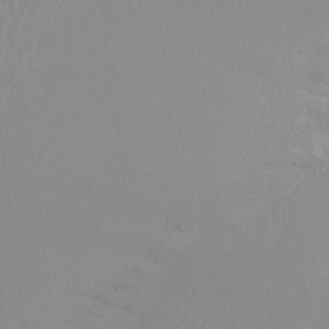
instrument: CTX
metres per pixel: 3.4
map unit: Ht
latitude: -13.6722
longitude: -50.2333
